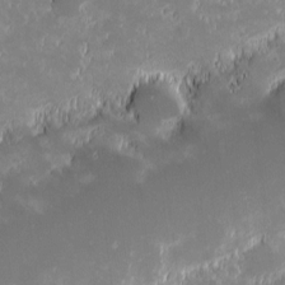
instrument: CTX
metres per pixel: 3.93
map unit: eHh
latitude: -1.2187
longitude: -84.4412
